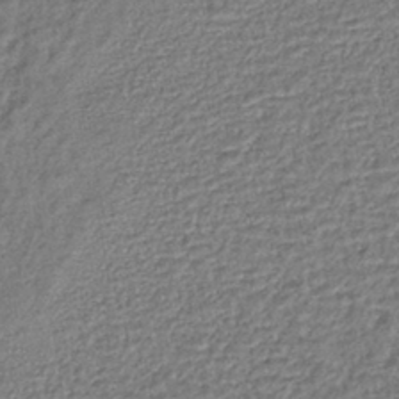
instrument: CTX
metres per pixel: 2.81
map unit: lHb
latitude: -40.1606
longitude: 71.1053
